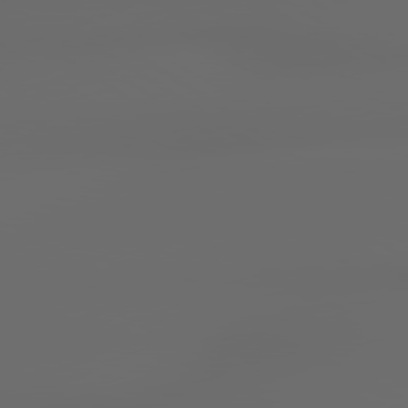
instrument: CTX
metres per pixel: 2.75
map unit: lApd
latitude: 79.3104
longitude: -139.9906
